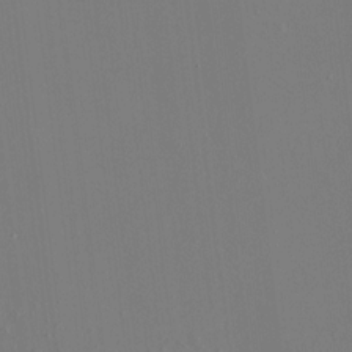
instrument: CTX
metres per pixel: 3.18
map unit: HNhu
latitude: 6.1011
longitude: 13.5210
